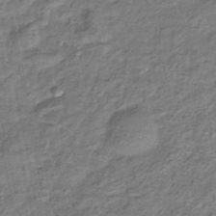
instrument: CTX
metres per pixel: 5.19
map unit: eHb
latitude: -34.7841
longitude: 76.3117
